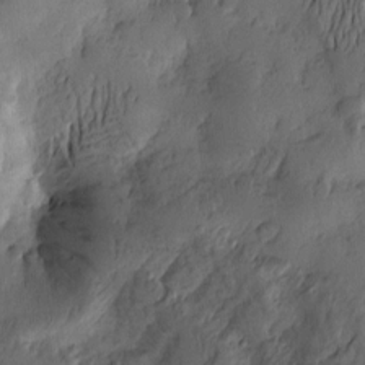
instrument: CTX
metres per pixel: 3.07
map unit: Htu
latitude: -2.6707
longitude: -176.6679
